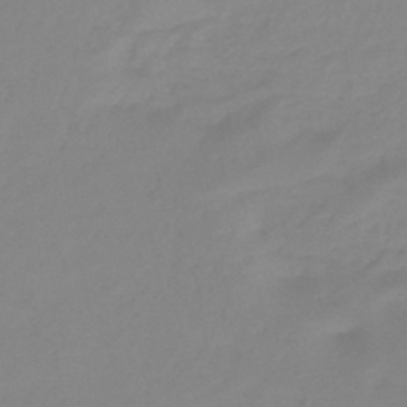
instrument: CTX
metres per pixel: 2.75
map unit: eHb
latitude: -45.9178
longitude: 85.8800
